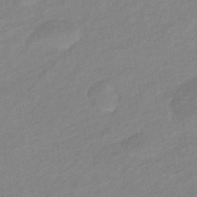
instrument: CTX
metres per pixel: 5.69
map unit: eHb
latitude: -40.8786
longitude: 82.6707
